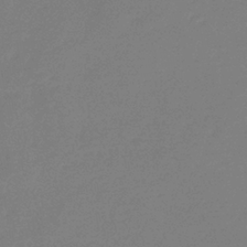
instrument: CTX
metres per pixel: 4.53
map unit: eHb
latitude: -36.8597
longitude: 78.4629
